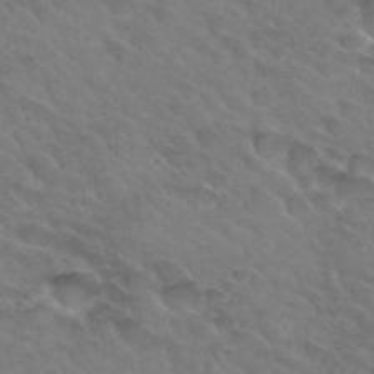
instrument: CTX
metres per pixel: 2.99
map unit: Hto
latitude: 32.4034
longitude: -46.1389
